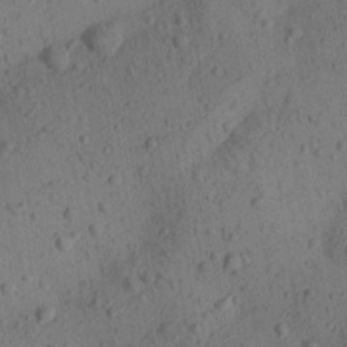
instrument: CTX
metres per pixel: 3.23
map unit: Aa
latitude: 23.3104
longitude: -143.0081
